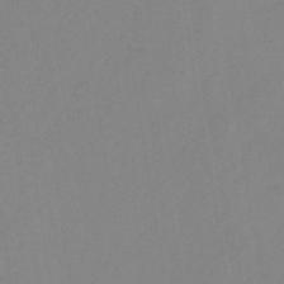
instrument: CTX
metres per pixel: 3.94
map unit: HNb
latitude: -43.9367
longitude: -40.1010
